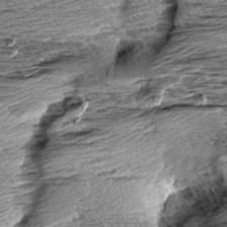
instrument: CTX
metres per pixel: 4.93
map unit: Aa
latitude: 8.8380
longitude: -138.3845
